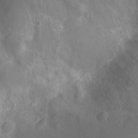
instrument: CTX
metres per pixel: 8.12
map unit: Ht
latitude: -12.4818
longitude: -24.7057
